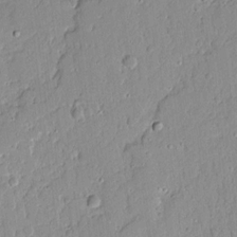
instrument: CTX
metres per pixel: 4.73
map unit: Ave
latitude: 13.3860
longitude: -132.2334
